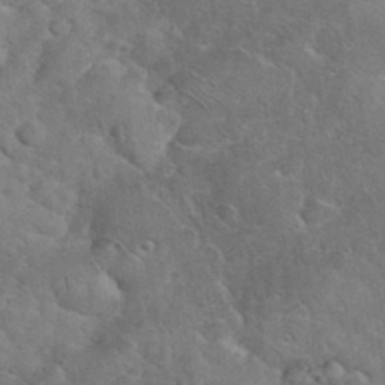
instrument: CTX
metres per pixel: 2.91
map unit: eHh
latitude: 36.1767
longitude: -64.4412
